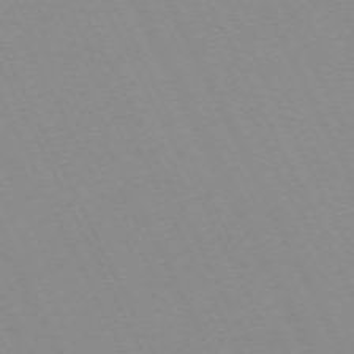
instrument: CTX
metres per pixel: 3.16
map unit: Hpe
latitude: -70.5574
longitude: 16.1606
